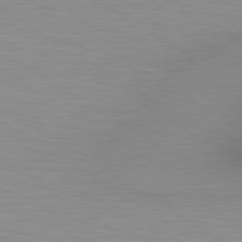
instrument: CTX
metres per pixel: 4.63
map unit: lApd
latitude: 80.4034
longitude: 131.5210
